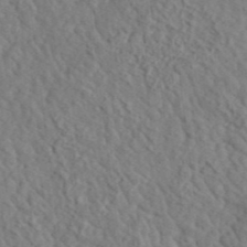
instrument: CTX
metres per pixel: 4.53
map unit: lHvf
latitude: 35.8583
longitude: -85.3104
